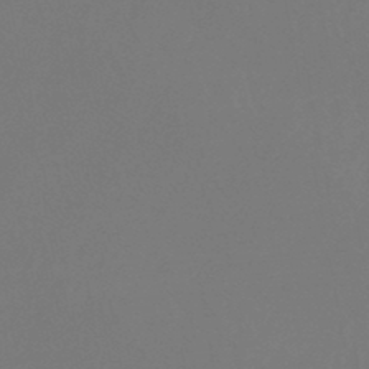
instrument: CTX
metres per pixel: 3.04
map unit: lHb
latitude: -46.4818
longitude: 65.6911
